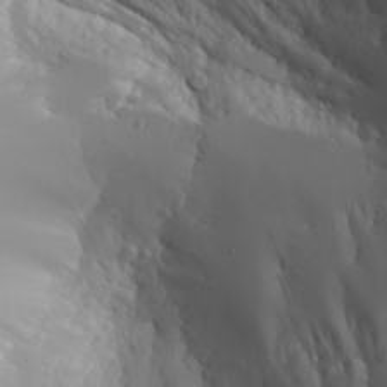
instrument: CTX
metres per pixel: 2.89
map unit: Aa
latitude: 24.0633
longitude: -126.9514
